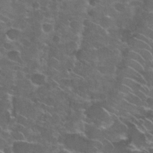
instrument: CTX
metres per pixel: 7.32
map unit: Nhu
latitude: 28.3845
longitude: -60.8758
